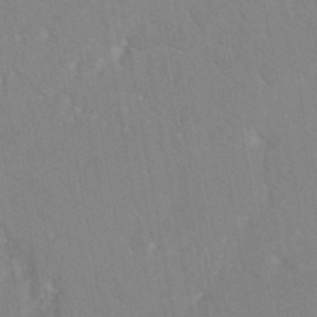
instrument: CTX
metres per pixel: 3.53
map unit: ANa
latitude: -45.0298
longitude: 104.1983
